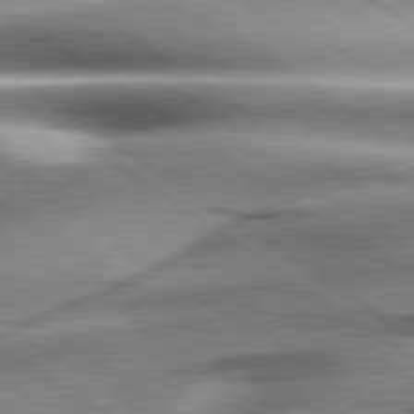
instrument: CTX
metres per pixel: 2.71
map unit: lApd
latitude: 79.7261
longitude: -141.3859
